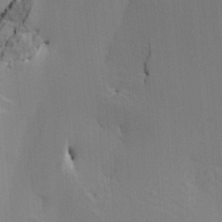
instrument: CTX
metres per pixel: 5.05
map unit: HNhu
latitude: 10.0822
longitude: 23.3132
